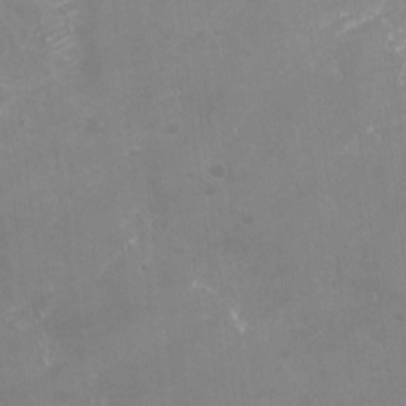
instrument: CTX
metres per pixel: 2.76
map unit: Nhu
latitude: -27.4076
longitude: -61.5938
